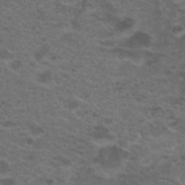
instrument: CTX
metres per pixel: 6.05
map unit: Hto
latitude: 19.7638
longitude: -39.2915
